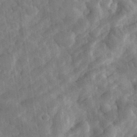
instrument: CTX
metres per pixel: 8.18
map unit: eHh
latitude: 32.4979
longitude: -78.1389
